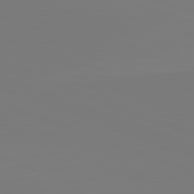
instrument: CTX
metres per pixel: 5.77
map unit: lApd
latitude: 81.8961
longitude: 145.2376
